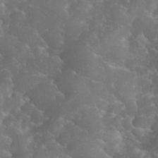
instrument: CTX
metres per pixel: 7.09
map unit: eHh
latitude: 35.3103
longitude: -65.9906
